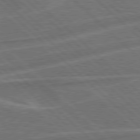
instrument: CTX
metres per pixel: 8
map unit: Hpe
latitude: 77.9528
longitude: -151.8394
